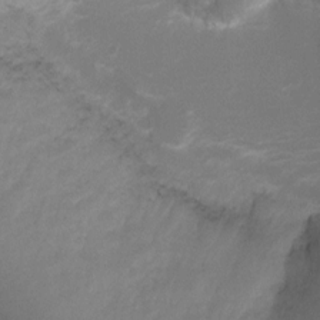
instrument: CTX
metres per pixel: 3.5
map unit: Ht
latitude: 1.7827
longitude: -24.8569
